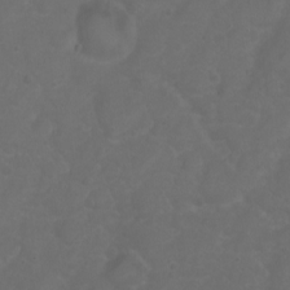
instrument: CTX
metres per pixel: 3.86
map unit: eHh
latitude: 0.7624
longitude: -55.4804
